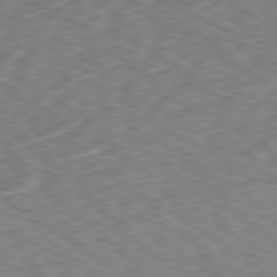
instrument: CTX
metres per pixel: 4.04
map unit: Ap
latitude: -79.9745
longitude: -72.4034
